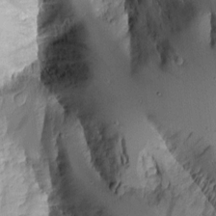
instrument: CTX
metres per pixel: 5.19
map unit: Aa
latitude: 9.5749
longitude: -127.0648
